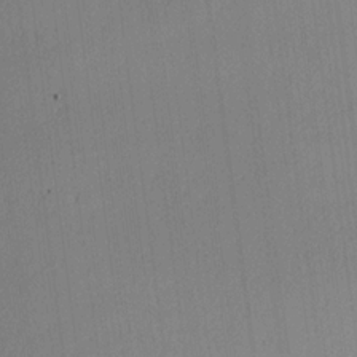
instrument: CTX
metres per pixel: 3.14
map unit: Hve
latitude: 18.4979
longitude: 149.1809
